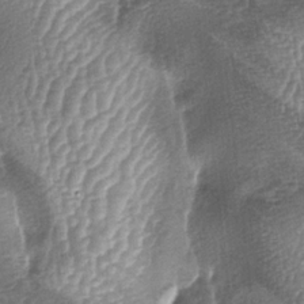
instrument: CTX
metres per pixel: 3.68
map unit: lAa
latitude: -5.7099
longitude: -128.2711
